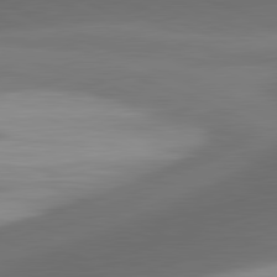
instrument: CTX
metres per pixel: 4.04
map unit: lApd
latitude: 81.5560
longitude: 133.3321
